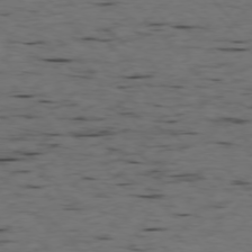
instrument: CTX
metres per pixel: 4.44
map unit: Ap
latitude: -76.4251
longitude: -90.7246
